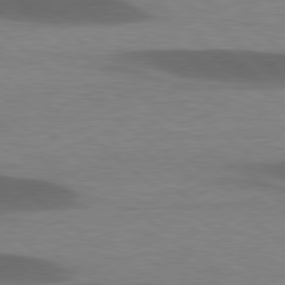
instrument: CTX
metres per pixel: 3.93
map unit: lApd
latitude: 78.9325
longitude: -48.0822
